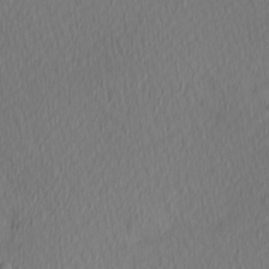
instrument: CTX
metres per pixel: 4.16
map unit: Hve
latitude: 12.7813
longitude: -90.8569
